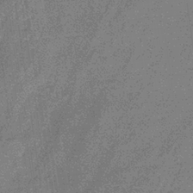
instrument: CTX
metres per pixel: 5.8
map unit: eHb
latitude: -32.8975
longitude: 75.3510
